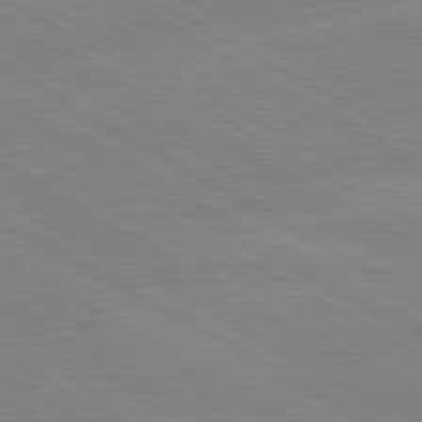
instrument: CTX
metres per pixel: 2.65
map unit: lApd
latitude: 80.2522
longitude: -126.8758
